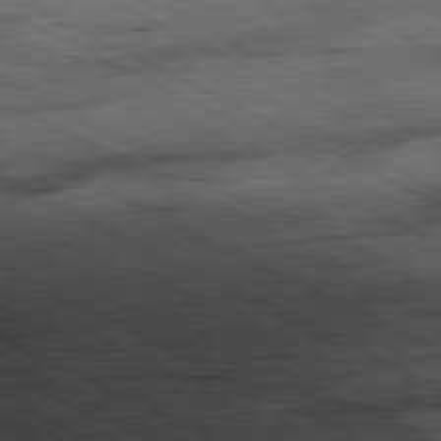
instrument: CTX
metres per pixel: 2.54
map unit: Ap
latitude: -80.8786
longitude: -84.7435
